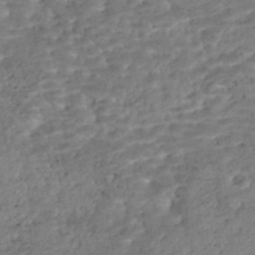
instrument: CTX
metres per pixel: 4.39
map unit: Nhe
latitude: -47.7099
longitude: -173.1403
